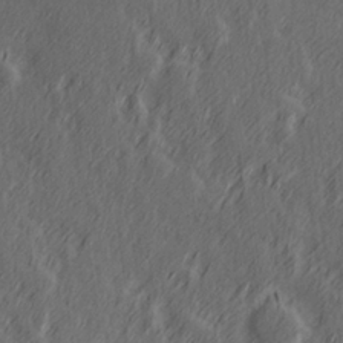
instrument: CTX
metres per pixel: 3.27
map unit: Hve
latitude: 26.3656
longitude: 146.2172
